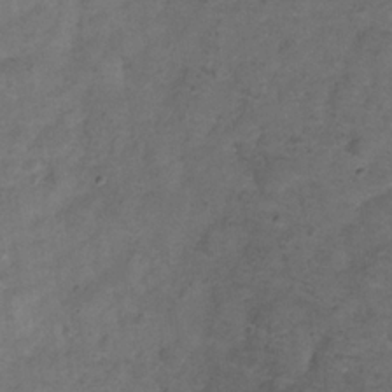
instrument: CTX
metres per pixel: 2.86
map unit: Hve
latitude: -32.8030
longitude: 89.6344
